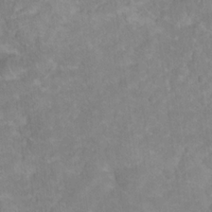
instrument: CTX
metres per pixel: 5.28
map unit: Hto
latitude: 18.3656
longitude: -37.9906
